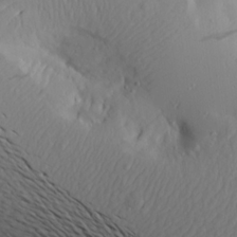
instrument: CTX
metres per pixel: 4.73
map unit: Aa
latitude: 19.1025
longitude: -144.2333
